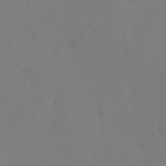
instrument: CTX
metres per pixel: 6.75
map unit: eHh
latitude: -3.6154
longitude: 19.7289
